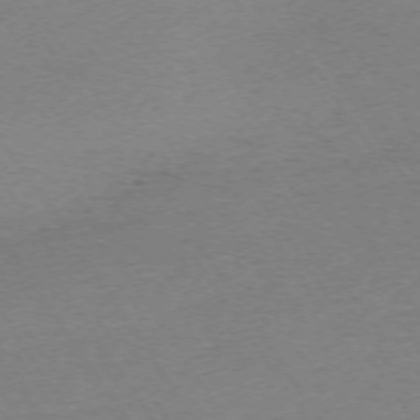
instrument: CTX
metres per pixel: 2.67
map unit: Ap
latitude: -73.5777
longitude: -85.6316
